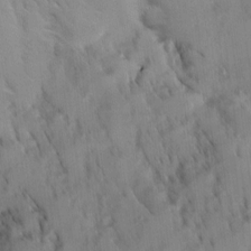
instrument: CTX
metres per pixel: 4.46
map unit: Ave
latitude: 8.8002
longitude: -103.6127
